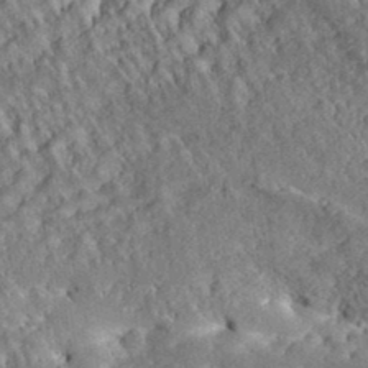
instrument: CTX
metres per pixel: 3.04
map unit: eHh
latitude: 36.4412
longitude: -133.5560
